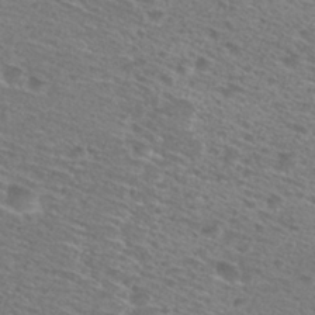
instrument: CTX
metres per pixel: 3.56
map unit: Hto
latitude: 28.5168
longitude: -47.3293
